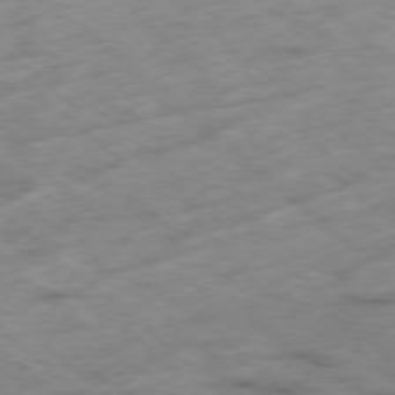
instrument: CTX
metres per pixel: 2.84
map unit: Hpe
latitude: -78.7841
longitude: -16.1200
